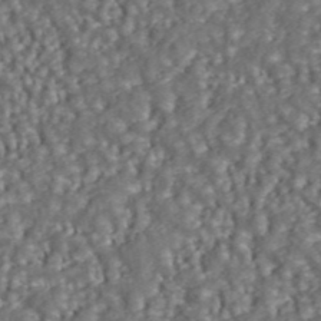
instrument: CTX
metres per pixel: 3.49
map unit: ANa
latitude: 43.9906
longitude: 37.0108
